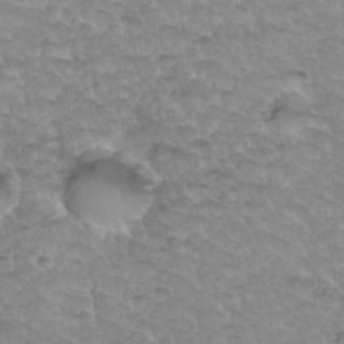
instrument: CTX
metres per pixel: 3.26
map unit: Hto
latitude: 35.0836
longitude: -47.7639
